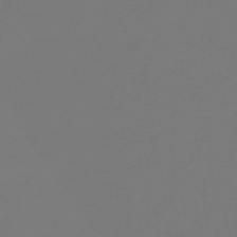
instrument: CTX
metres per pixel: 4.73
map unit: HNb
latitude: -45.9178
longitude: 51.8800
